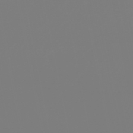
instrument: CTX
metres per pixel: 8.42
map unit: eHb
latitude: -49.8045
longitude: 85.0486
